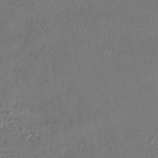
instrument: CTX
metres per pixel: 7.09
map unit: eHh
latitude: -43.0297
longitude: 122.6330
